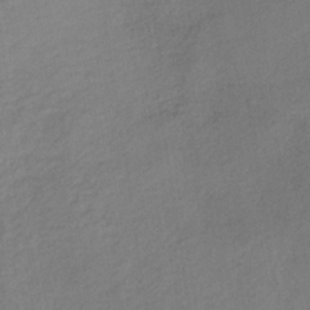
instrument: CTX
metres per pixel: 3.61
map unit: lHb
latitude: -36.4062
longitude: 68.6707
